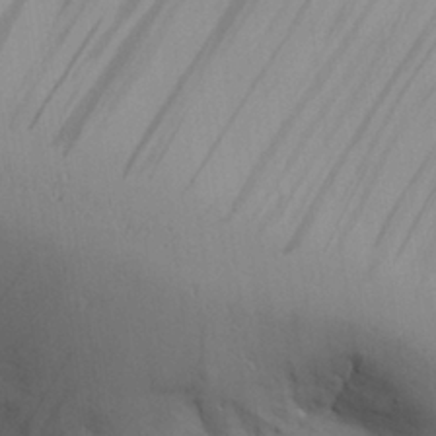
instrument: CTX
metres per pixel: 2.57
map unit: Aa
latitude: 26.9514
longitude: -132.2334
